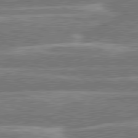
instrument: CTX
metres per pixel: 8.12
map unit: lApd
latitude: 80.6113
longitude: -131.1215
